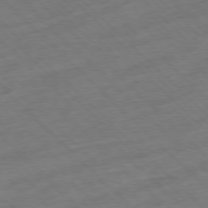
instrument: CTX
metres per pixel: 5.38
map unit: Ap
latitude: -77.5588
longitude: -98.5923
